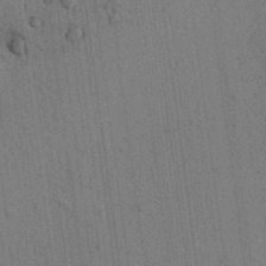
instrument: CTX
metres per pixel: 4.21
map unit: lAvf
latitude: 7.2915
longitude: 164.5574
